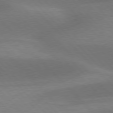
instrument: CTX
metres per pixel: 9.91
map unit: lApd
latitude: 76.8191
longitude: -59.6883
